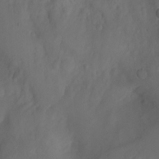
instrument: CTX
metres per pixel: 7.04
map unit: Nhu
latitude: -4.6140
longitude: -76.3467
